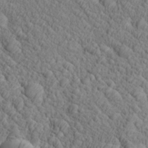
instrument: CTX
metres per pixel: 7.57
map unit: Aa
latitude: 27.6883
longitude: -142.4601
